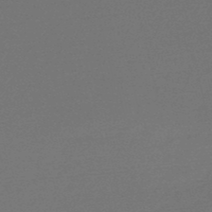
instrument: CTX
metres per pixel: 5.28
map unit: lHb
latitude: -47.7099
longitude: 60.0661
